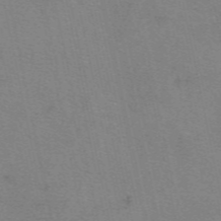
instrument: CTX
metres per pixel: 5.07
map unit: eAb
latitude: 50.4412
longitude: 105.9178
